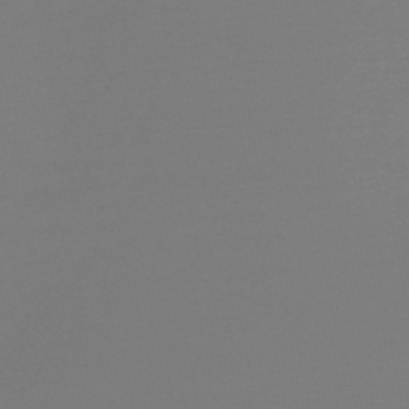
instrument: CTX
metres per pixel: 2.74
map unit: HNb
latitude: -49.7289
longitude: -42.9514
